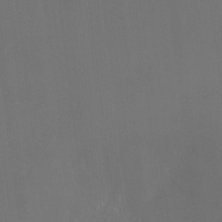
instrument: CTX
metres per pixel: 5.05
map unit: HNhu
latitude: 6.5924
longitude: 8.8975
